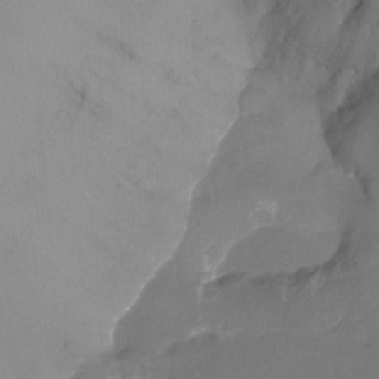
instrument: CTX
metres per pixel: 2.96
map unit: Nhu
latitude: -14.5385
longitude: -58.4601
